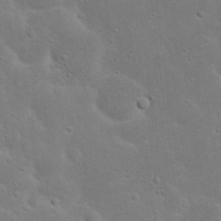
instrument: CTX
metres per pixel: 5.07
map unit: Nhu
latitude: 23.0836
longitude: -71.8394
